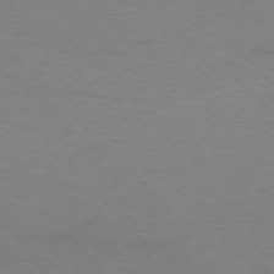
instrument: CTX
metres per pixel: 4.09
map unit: Ap
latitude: -77.7478
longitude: -87.9528
